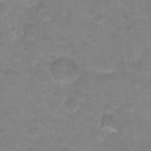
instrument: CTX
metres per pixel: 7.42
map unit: Hto
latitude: 18.1389
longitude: -35.2159
